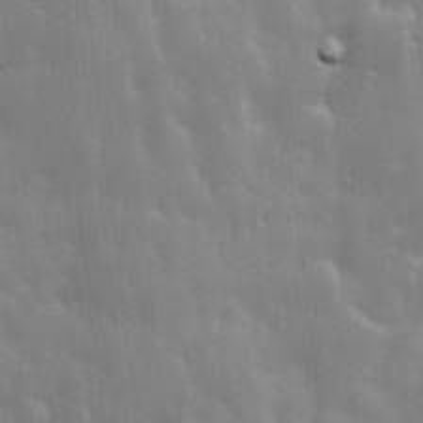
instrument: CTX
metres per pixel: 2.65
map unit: Ave
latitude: 13.1970
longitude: -104.0444
